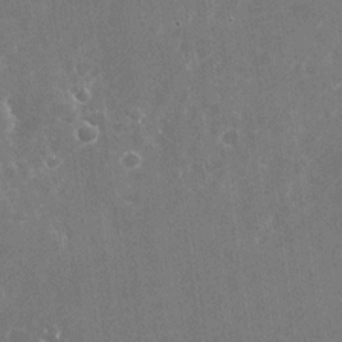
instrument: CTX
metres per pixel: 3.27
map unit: Nhu
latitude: -25.5777
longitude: -71.9906
